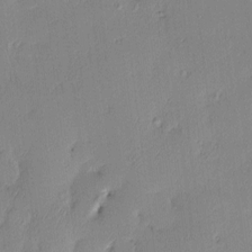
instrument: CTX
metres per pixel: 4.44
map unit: eHh
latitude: -3.4643
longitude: 17.8801
